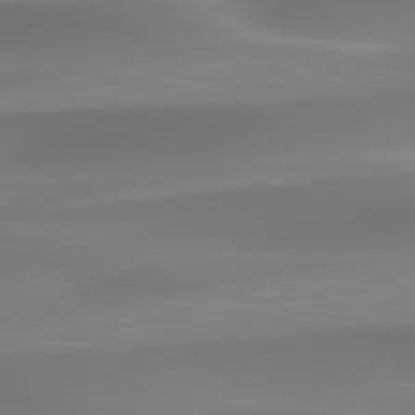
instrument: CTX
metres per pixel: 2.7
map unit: lApd
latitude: 79.6316
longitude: -92.0822
